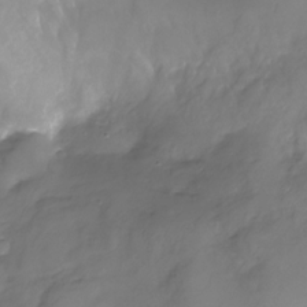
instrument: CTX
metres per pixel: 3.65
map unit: Nhu
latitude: -26.1794
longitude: -57.4804
